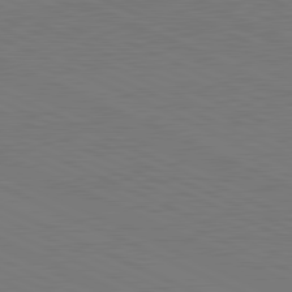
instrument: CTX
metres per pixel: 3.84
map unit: lApd
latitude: 81.4804
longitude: 149.5588
